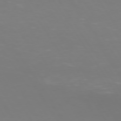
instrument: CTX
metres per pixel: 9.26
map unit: Hpe
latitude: 73.1970
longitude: -127.2159
